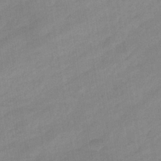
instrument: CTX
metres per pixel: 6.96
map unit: eHb
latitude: -37.3887
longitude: 79.6721
